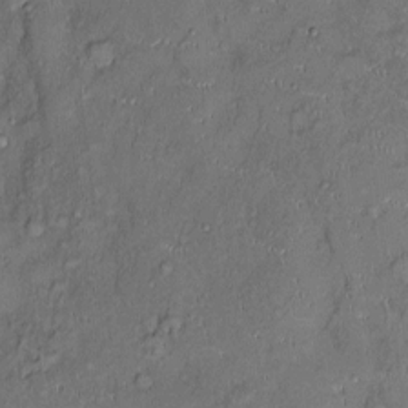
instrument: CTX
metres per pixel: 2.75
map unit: Ht
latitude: -4.1983
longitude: -14.0822
